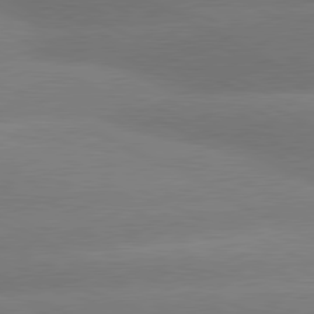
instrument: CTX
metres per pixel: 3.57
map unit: lApd
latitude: 80.6490
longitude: -151.4048
